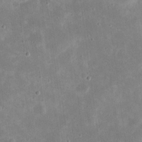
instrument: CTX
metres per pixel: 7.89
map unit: eHh
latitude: 21.3293
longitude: -67.7827
